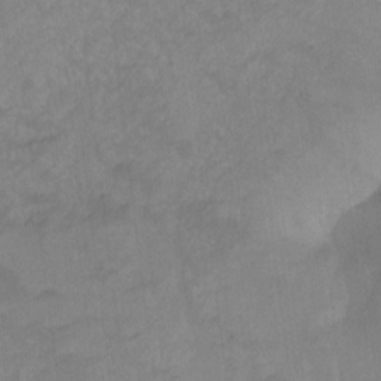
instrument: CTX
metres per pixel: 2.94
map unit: Ht
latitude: -9.8422
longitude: -39.5938
